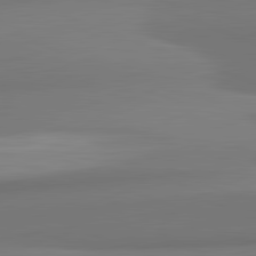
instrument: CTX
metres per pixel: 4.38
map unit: lApd
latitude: 82.2711
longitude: 169.9178
